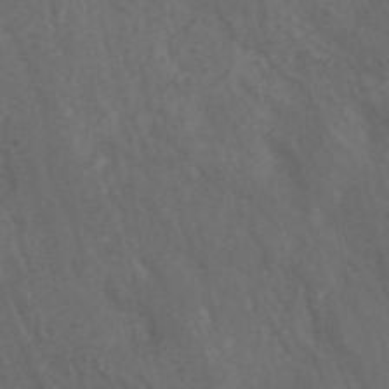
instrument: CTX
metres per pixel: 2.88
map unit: ANa
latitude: 45.5749
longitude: 26.9352
